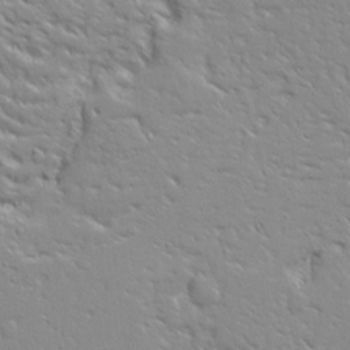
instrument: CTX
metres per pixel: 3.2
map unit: Ave
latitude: 13.3293
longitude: -138.9892
